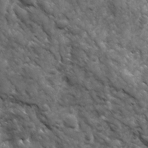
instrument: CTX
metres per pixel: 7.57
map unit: Ave
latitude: 17.3104
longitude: -132.3845
